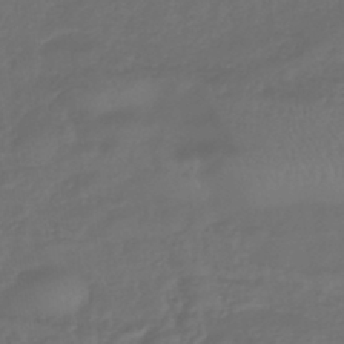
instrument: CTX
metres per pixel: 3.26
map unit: eHb
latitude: -43.9178
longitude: 81.3699
